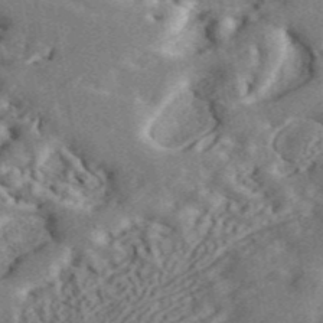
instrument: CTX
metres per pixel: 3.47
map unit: ANa
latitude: 44.5923
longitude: 45.6533
